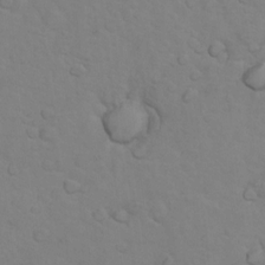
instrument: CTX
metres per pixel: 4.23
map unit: Nhu
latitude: 10.1767
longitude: -24.6679
